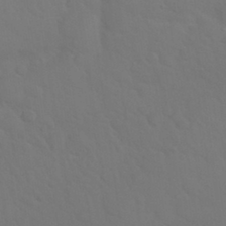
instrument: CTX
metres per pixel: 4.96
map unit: Nhu
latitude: 30.1767
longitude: -52.2901
